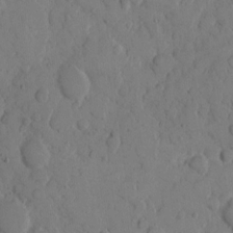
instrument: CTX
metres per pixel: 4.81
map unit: eHh
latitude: 9.2537
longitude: -64.7624
